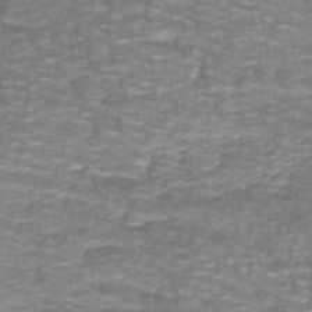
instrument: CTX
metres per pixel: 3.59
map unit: lHb
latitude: -41.5588
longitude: 55.7100
